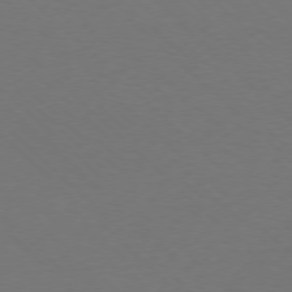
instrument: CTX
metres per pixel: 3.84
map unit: Ap
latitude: -78.3306
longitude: -91.5749
